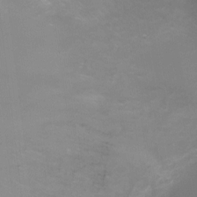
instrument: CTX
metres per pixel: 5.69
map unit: Ht
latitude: -10.0283
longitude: -28.2144
